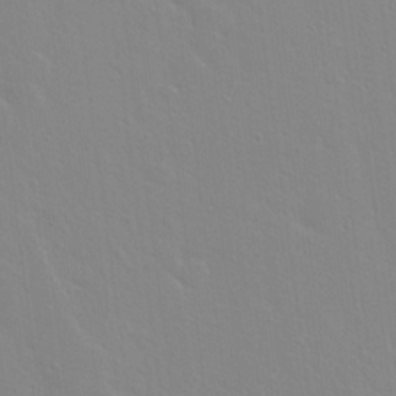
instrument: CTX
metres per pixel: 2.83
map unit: Hto
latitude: 16.7435
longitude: -39.6127
